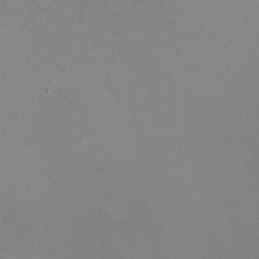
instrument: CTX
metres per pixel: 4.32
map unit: HNhu
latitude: -0.5574
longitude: -2.3278
